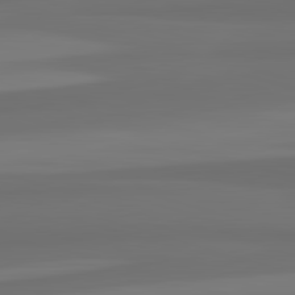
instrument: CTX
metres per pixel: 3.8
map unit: lApd
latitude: 82.8569
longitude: 164.1039
